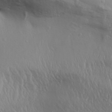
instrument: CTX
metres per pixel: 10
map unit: Aa
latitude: 32.0633
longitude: -133.9906
